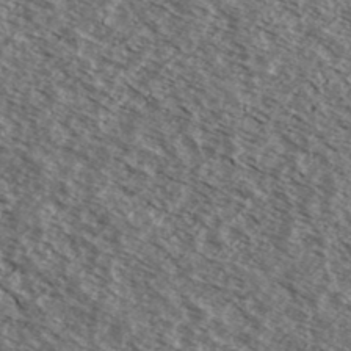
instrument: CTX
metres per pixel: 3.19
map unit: Ave
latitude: 38.3656
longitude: -109.0647
